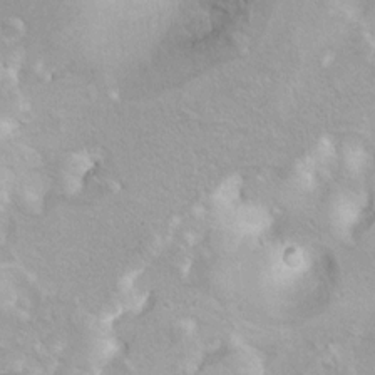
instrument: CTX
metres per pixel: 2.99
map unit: Hto
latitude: 7.2348
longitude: -30.7247
